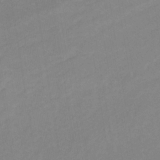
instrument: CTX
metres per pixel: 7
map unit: eHb
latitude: -32.5196
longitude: 67.0486
